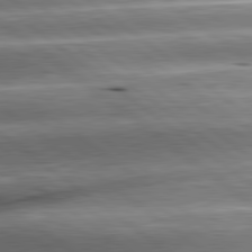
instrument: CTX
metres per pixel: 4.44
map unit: lApd
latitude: 80.7057
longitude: -143.9906
